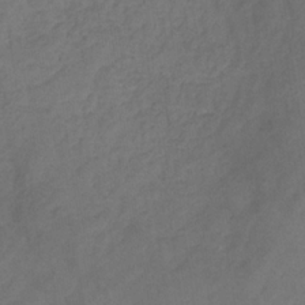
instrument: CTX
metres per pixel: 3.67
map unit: eHb
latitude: -32.4062
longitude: 72.3306
